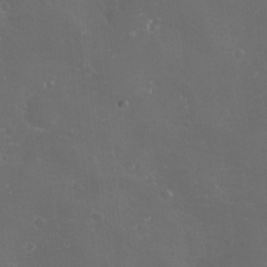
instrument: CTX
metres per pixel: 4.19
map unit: eHh
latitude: -11.5777
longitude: -61.4615
